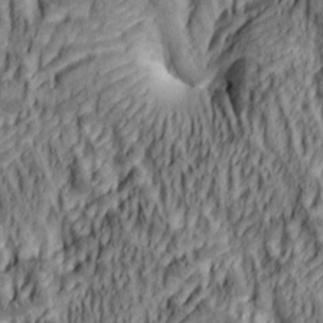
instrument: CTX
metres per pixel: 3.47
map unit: lAa
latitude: 5.2159
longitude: -114.9702
